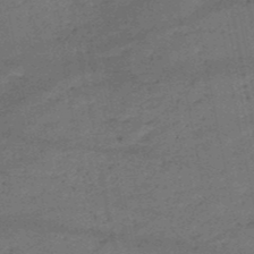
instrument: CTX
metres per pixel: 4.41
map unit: HNb
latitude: -50.8786
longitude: -40.6301
